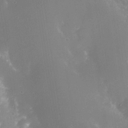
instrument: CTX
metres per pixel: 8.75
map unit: Nhe
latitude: -35.4454
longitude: -118.1766
